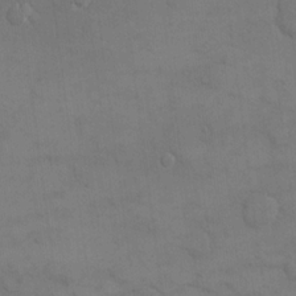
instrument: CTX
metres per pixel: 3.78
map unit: eHh
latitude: 17.3860
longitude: -66.1388
